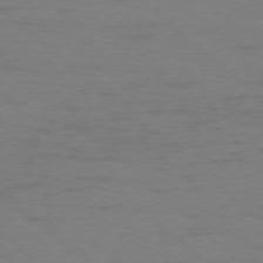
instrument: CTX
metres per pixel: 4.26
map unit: Ap
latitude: -77.3321
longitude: -76.4412
